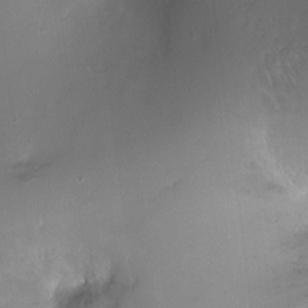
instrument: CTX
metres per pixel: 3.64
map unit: Ht
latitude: -15.1620
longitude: -41.0269
